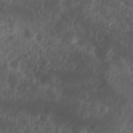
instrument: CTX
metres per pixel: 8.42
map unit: Nhu
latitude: 7.3293
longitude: -21.3670
